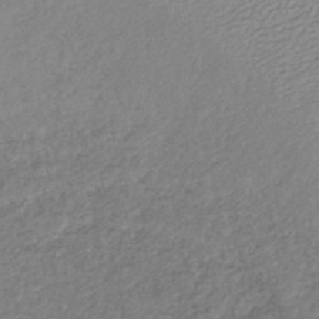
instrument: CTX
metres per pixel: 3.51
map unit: lHb
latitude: -41.3698
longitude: 61.8989
